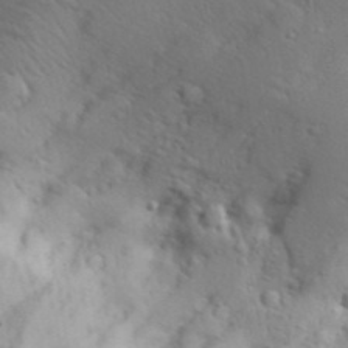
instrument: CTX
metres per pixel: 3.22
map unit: Aa
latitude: 29.3293
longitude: -146.1767
